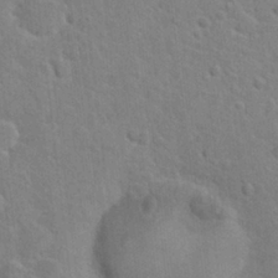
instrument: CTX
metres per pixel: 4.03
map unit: Hto
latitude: 21.8395
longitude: -47.6694
